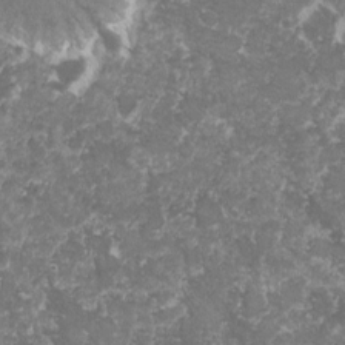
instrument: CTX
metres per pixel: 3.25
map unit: lHvf
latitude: -16.4629
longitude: -99.3103
